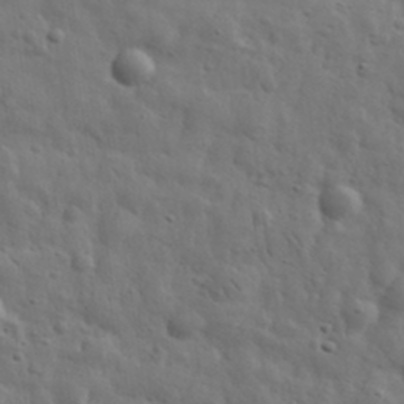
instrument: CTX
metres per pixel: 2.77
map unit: eHh
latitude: 31.8584
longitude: -72.9892
